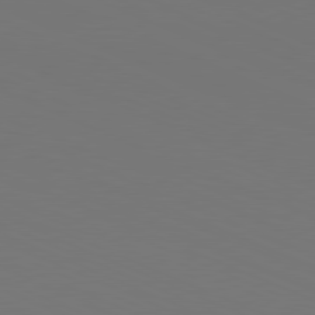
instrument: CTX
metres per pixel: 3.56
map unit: Hpe
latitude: -81.9367
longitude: 19.7100
